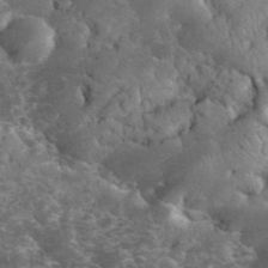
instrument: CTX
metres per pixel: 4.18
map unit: eHh
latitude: 34.4790
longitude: -65.6316
